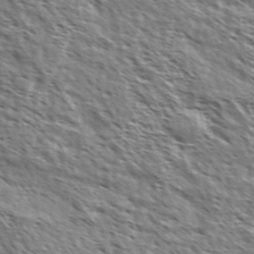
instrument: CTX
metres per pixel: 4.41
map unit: Ave
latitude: 37.2726
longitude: -111.4993
